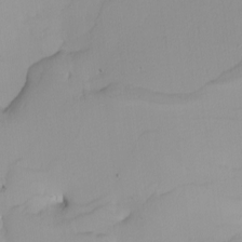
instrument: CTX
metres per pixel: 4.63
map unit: Nhu
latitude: -5.0108
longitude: -94.9703
